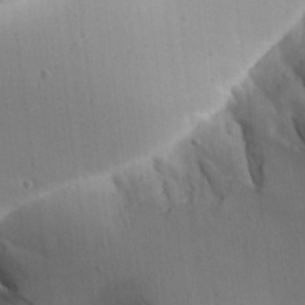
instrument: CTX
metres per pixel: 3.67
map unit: Aa
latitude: 30.8002
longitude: -140.7624
